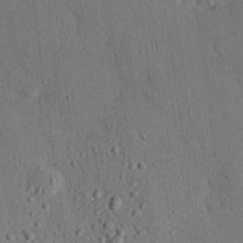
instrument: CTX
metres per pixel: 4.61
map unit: eHh
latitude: 25.6504
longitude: -79.8017
